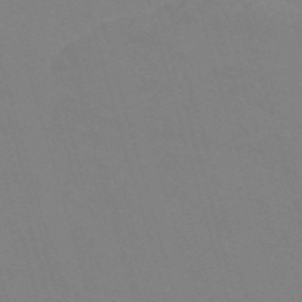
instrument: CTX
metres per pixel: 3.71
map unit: Nve
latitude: -59.3320
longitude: 60.8975
